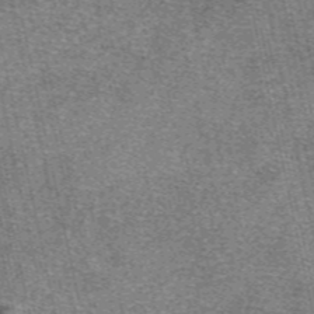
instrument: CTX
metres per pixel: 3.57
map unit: eAb
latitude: 48.1767
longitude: 104.9352
